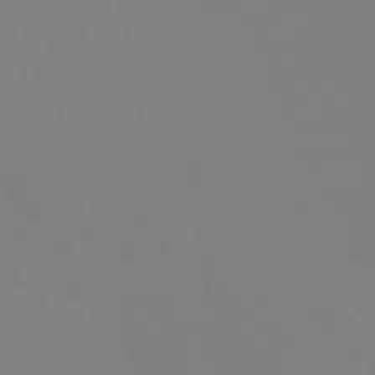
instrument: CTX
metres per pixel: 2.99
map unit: HNhu
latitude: -44.7841
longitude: 90.6141
